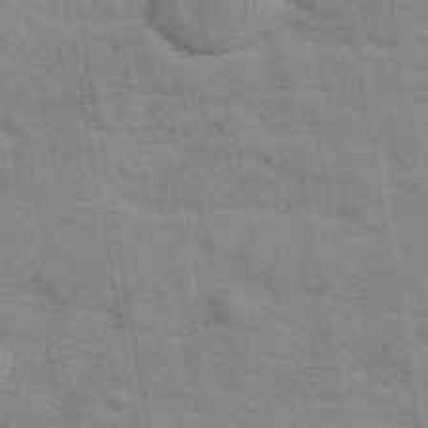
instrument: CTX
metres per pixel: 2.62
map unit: eAb
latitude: 42.7435
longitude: 107.6533
